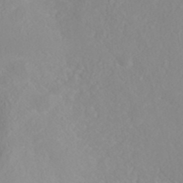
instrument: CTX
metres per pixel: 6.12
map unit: ANa
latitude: 38.0255
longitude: 23.5210
